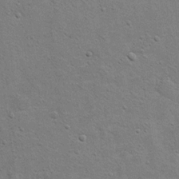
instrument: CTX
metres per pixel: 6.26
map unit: Hto
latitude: 11.2915
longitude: -37.1025
